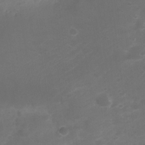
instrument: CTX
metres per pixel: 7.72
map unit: HNhu
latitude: -21.5399
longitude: 84.3684
